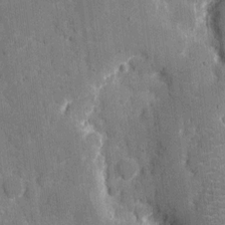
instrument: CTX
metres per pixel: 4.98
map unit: eHh
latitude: 8.2145
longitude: -67.9339
